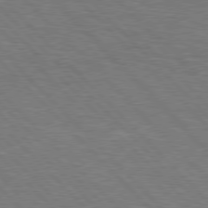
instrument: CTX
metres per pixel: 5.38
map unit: Hpe
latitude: 77.0269
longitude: -151.2537
